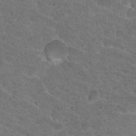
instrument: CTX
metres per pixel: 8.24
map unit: Hto
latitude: 18.4412
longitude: -34.7057
